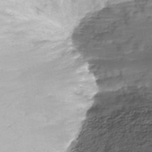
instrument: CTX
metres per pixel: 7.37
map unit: Nhe
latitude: -39.1809
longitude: -116.6680
